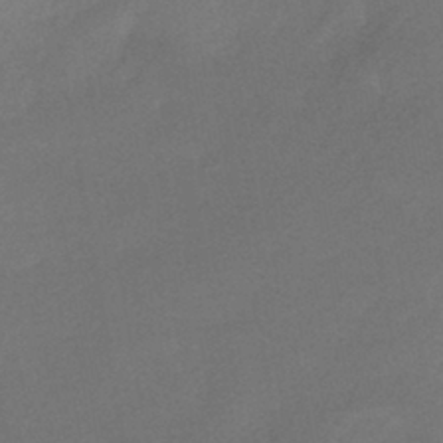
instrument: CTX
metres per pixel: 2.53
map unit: HNhu
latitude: -41.5966
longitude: 92.5007
